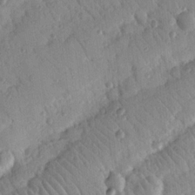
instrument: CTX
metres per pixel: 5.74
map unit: Nhu
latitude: 19.1592
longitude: -78.5735
